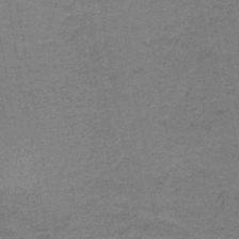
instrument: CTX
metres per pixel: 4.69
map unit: eAb
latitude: -36.8030
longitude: 52.2172
